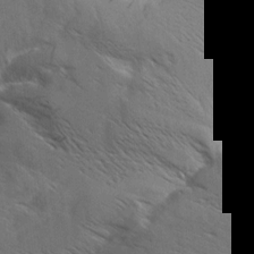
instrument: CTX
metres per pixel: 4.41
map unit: Aa
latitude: 10.1011
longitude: -142.1578
